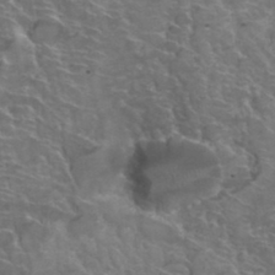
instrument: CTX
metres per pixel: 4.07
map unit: Hto
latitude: 35.1025
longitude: -44.8380
